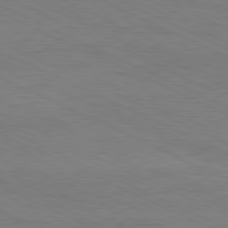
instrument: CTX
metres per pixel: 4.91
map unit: Hpe
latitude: -81.6722
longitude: 18.4440
